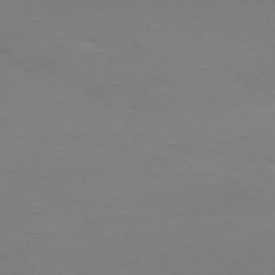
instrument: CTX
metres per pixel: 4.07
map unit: Ap
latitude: -76.8786
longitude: -71.8583
